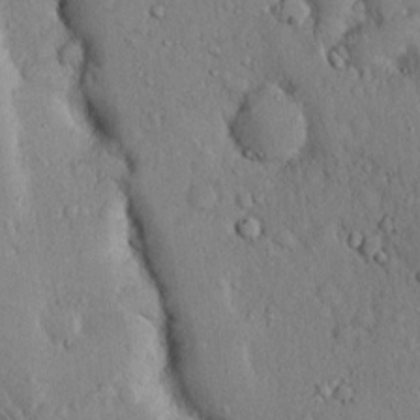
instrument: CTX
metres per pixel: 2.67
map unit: Hto
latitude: 13.0648
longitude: -58.1578
